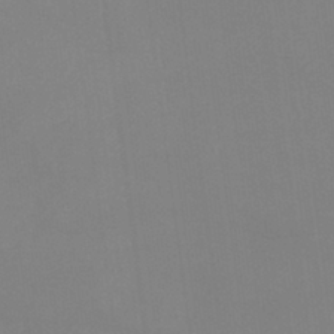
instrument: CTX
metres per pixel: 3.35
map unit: eHb
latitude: -37.7666
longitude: 75.1809
